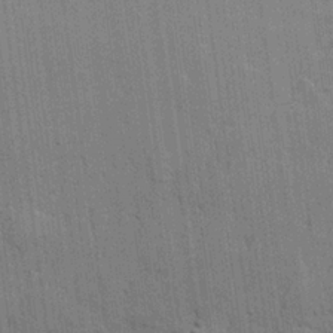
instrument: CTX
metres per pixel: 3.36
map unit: lHvf
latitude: 21.2348
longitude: 143.0486
